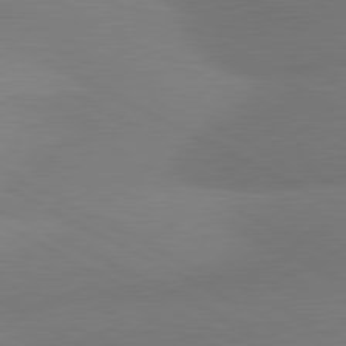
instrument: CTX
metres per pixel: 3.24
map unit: lApd
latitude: 80.9892
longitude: 127.6155
